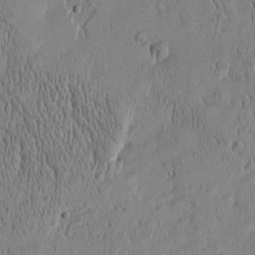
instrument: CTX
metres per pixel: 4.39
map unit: Htu
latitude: -4.9919
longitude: 174.9919
